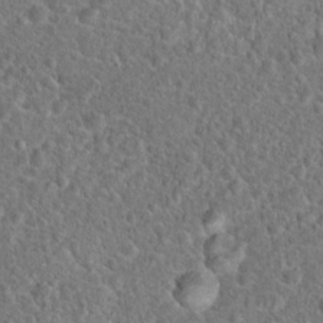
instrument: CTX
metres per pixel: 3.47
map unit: Hto
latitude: 18.8947
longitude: -43.0459
